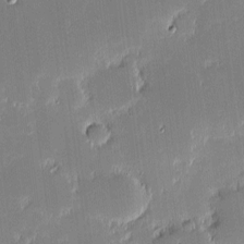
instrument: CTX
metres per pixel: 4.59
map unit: eHh
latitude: -2.5951
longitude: -85.4615
